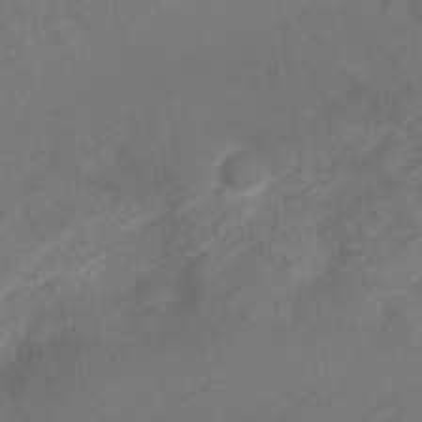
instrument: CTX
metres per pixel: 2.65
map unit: Nve
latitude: -19.2376
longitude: 106.4062
